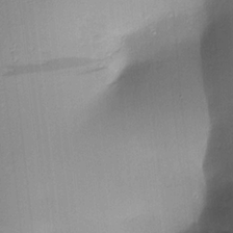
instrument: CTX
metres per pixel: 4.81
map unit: Htu
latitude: 0.1200
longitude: 172.8408
